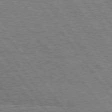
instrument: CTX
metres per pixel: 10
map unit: Hpe
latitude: 75.2915
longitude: -138.7813
